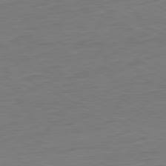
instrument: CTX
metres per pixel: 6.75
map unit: Ap
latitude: -81.8989
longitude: -76.7624
